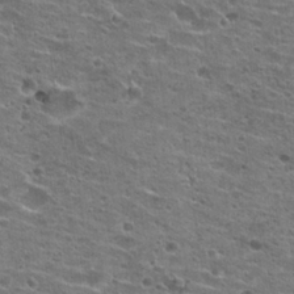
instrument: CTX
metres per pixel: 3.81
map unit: Hto
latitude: 21.8773
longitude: -42.3467
